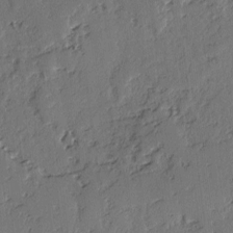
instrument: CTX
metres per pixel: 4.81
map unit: lAvf
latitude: -3.0297
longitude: -106.8002
